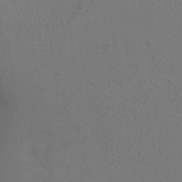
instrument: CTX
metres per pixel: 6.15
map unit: ANa
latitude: 39.3293
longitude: 20.7841
